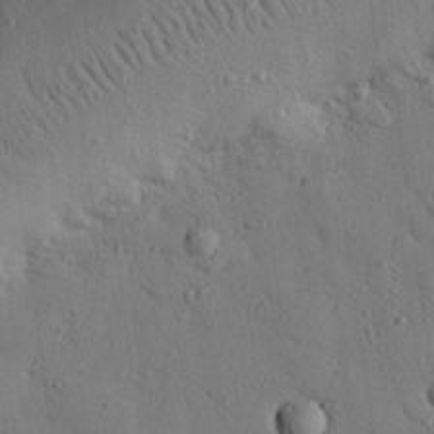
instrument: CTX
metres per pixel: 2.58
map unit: eHh
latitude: 26.1200
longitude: -77.6505
